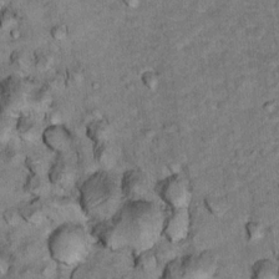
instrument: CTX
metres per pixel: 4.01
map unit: Hto
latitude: 15.5938
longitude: -38.3278
